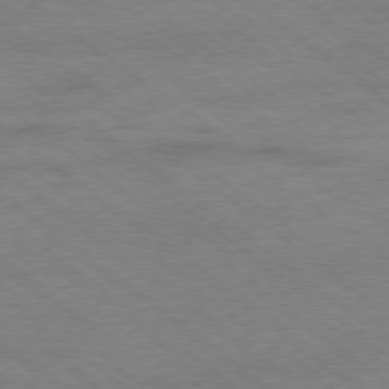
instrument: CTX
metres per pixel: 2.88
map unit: Hpe
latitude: -78.8597
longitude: -14.7625
